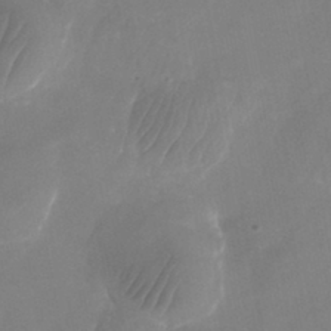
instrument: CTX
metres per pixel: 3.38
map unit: Nhu
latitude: -25.5210
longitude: -69.8395
